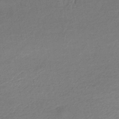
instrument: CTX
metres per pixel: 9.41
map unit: lHb
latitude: -43.9367
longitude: 61.1620
